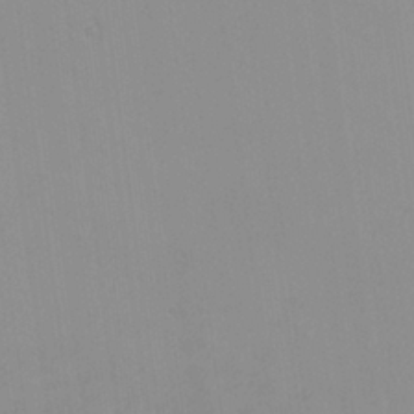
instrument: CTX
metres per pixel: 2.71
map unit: Nhu
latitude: -0.1606
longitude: -78.6680
